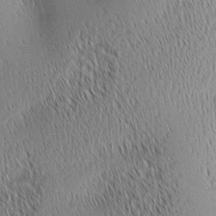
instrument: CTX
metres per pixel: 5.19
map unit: lAa
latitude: 1.1403
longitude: -116.2900
